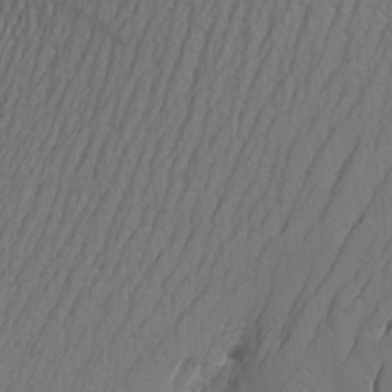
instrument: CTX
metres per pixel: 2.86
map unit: Aa
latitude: 21.3671
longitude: -142.4034
